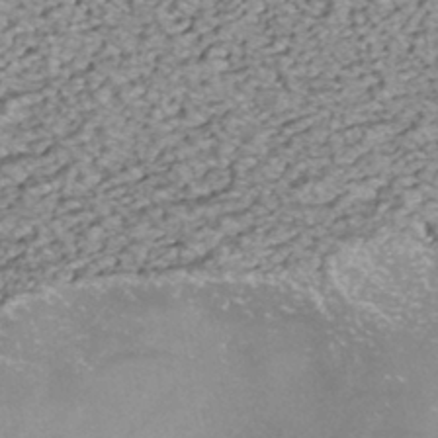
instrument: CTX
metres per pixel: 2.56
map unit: ANa
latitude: -41.1431
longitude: 105.2187
